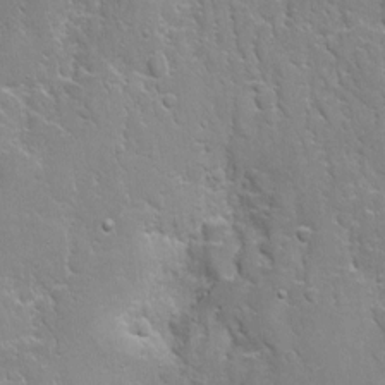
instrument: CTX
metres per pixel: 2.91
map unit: Nhe
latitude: -2.8785
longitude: -59.3482
